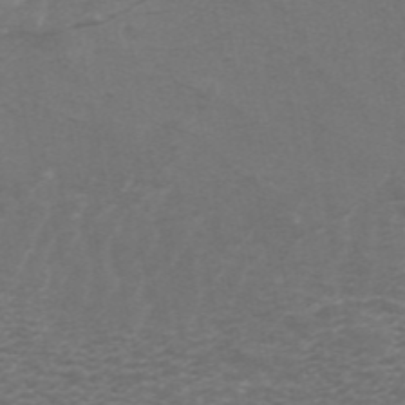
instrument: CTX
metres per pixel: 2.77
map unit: ANa
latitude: 45.1214
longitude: 31.0297
